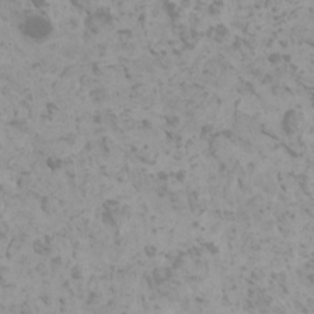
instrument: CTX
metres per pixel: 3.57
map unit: HNhu
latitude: 0.5923
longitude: 2.1983
